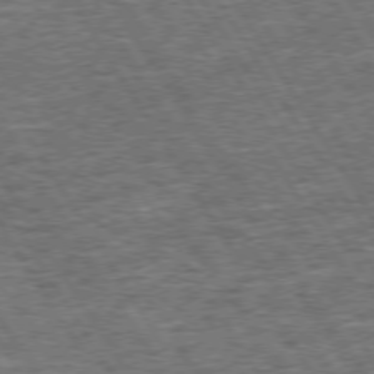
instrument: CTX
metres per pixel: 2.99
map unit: Hpe
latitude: 73.8206
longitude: -139.8772
